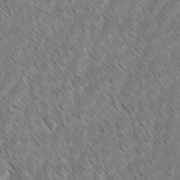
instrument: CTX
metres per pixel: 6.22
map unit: lAvf
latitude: -1.8612
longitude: -114.1388
